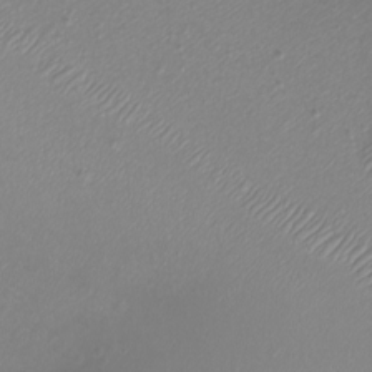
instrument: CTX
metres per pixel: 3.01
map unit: eHh
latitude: -7.4076
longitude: -74.8758
